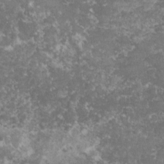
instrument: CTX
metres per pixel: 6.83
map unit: lHvf
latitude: -16.3118
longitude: -99.7260
